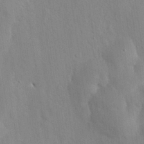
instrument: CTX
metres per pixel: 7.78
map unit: Nhu
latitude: 26.9325
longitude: -72.1011
